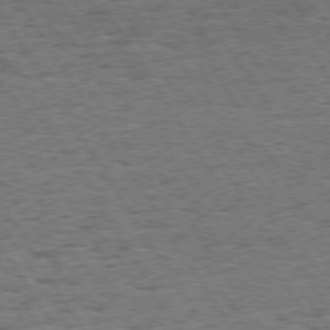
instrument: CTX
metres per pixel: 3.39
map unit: Hpe
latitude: 73.8206
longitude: -139.9906
